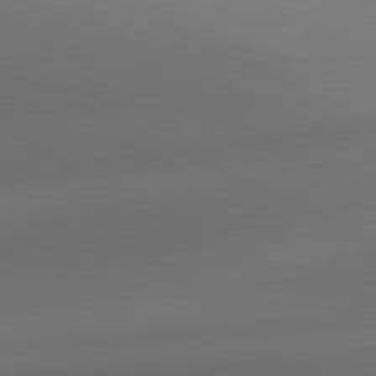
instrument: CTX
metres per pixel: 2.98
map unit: lApd
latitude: 81.2537
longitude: 133.9556
